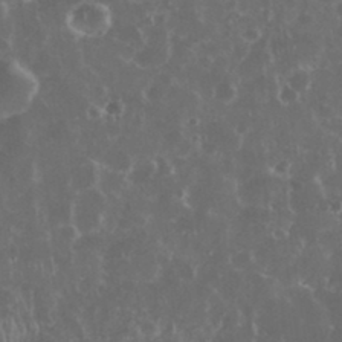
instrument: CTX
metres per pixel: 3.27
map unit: eHh
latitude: 34.2333
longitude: -61.4804
